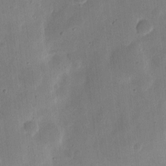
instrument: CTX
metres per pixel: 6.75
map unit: eHh
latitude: 7.7261
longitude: -72.2145
